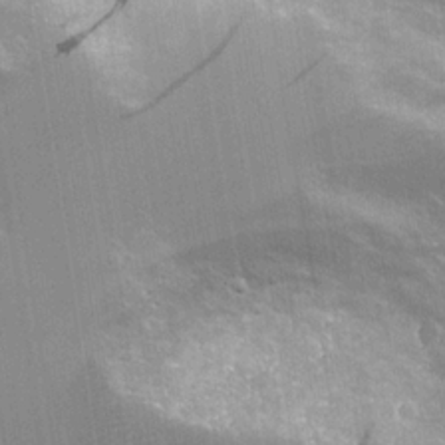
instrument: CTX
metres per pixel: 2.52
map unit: Aa
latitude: 19.1781
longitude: -125.3292
